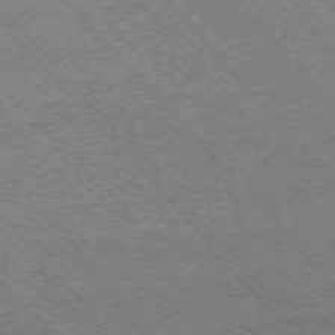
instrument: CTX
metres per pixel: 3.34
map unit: Ap
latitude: -75.8045
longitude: -86.0444
